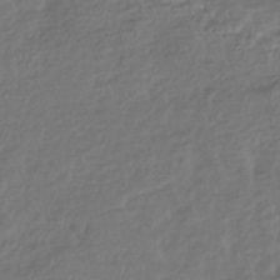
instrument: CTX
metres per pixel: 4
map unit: HNhu
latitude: -43.9745
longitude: 97.3888
